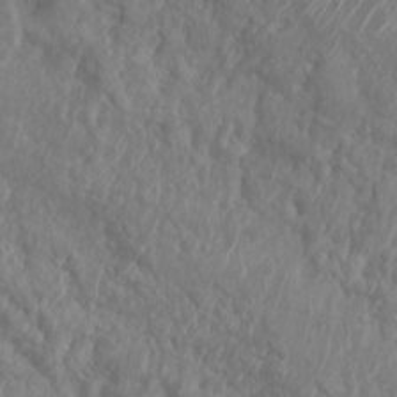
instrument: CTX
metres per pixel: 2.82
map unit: Nhu
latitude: 6.1956
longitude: -18.9324
